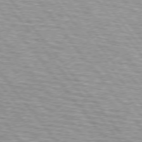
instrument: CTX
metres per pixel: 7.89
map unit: lApd
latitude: 75.0458
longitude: -76.3656
